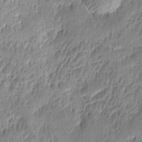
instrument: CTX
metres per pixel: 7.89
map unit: Ave
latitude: -10.4062
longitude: -119.8583
